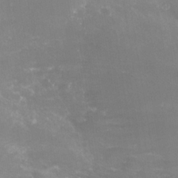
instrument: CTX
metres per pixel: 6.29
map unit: Nhe
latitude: -37.5777
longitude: -112.5168
